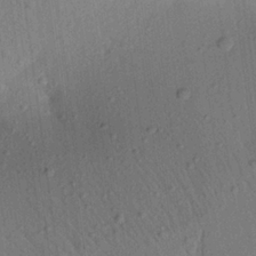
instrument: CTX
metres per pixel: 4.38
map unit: Aa
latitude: 22.6679
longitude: -147.5560
